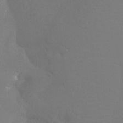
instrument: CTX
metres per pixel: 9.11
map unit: Htu
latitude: -14.5196
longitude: -48.2900
